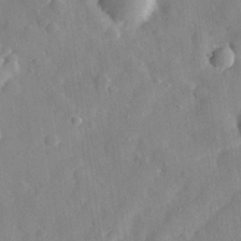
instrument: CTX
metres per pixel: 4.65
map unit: eHh
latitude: 29.1592
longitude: -78.2334
